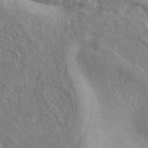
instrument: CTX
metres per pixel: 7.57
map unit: eAb
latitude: 40.3467
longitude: 105.8233
